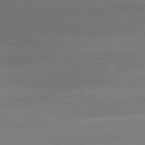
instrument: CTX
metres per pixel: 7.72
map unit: lApd
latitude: 80.1767
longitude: -135.5371
